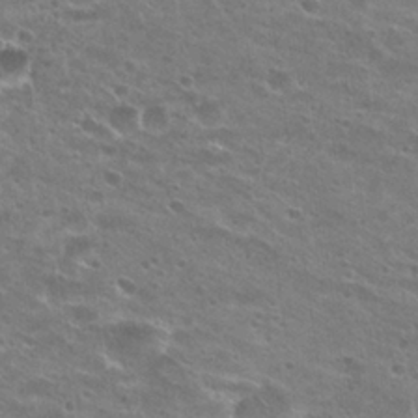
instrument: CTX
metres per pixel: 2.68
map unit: Hto
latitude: 24.1388
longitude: -41.9906
